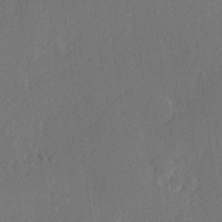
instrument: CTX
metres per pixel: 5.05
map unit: Hve
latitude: 24.0633
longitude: 145.0298
